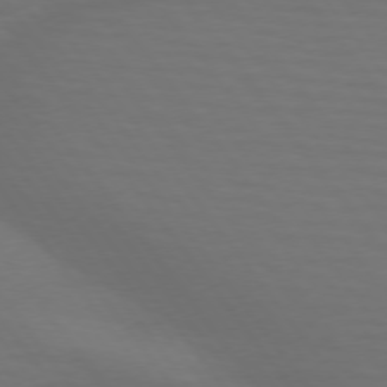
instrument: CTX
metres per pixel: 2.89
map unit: lApd
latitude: 74.6679
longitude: -79.8773
